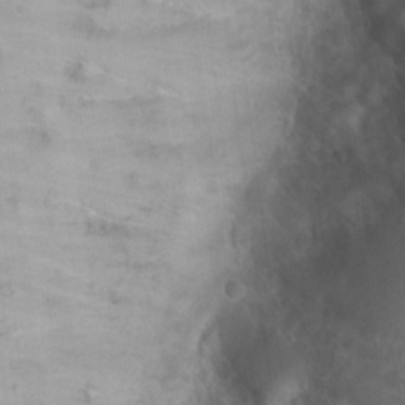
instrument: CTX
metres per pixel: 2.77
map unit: Hto
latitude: 20.5924
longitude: -41.0269
